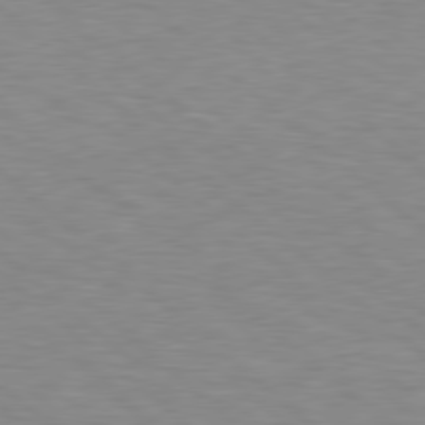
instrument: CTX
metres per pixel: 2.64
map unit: Hpe
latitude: 78.6302
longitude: -150.2900
